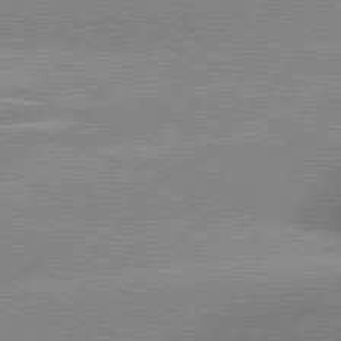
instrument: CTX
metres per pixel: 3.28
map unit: lApd
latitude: 81.3859
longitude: -163.6127
